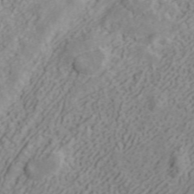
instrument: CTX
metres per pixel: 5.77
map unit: ANa
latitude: 40.2144
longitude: 34.8786
